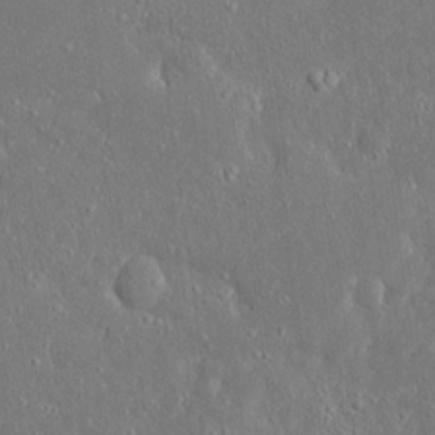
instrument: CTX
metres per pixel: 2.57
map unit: Ave
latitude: 17.6505
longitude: -140.6112
